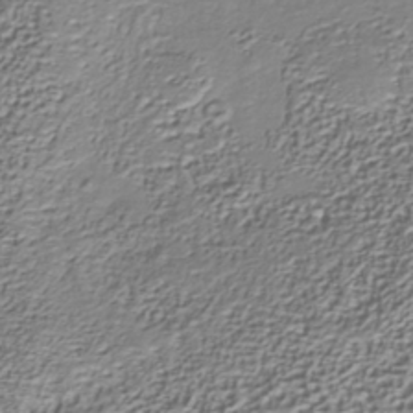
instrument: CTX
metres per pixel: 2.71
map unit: Nhu
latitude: -39.0298
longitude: -85.9528
